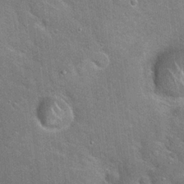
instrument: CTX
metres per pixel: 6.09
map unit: Hto
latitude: 19.8583
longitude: -51.7071
